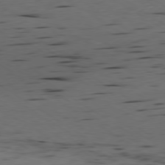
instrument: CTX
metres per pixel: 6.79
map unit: Ap
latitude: -79.6533
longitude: -100.6113
